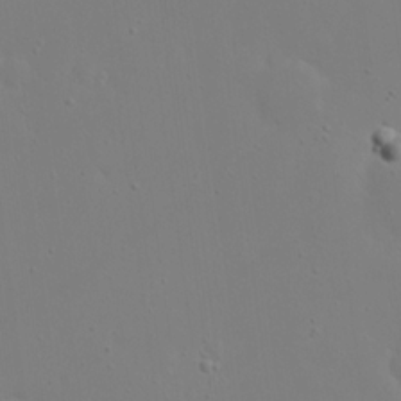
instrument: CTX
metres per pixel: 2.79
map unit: eHh
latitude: 20.4979
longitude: -72.1767
